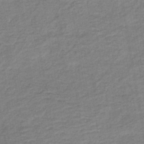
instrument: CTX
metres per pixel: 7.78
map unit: HNb
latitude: -41.4265
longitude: 50.8786
